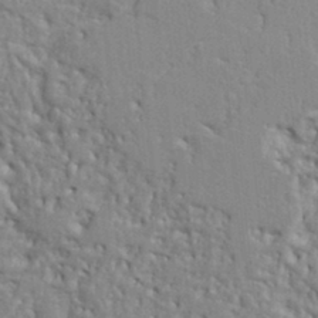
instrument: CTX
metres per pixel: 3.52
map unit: Ht
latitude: 8.5735
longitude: -76.9136
